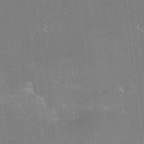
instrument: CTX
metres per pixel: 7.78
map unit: Ave
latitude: 18.2711
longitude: -137.2726
